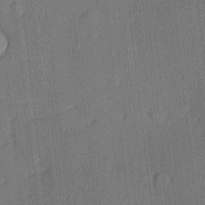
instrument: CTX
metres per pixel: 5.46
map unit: lHvf
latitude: 20.9892
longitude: 141.0486
